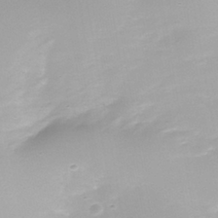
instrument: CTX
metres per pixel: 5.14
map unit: Nhe
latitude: -39.1053
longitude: -116.6868
